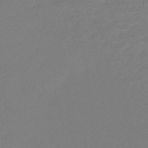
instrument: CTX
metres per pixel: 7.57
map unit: eHb
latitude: -46.3117
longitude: 85.8044
